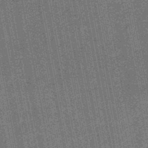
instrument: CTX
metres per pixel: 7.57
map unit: HNb
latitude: -48.9164
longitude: -38.4412
